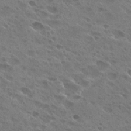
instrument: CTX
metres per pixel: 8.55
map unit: Hto
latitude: 26.4979
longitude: -40.8002
